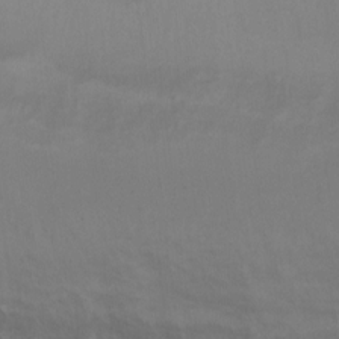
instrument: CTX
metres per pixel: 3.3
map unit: Ht
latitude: 1.2348
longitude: -35.7638
